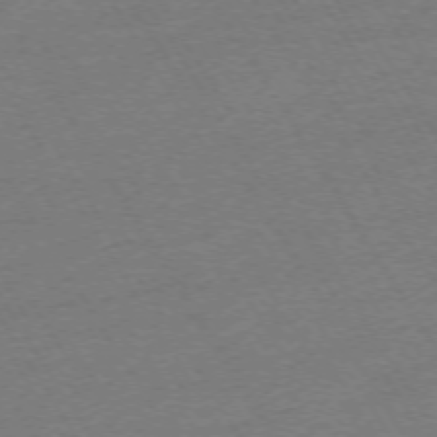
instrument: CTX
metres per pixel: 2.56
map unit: Ap
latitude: -73.6722
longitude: -84.9703
